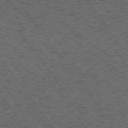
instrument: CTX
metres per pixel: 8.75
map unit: Hpe
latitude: 74.8191
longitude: -132.9325
